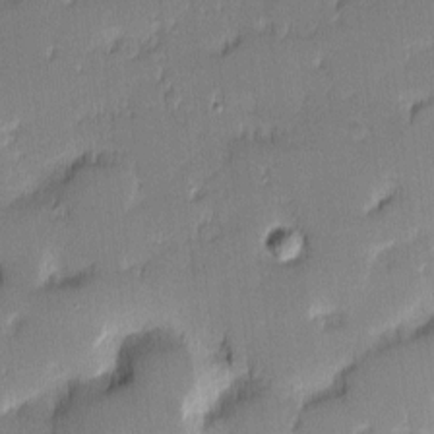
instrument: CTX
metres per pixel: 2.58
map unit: eHh
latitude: -2.1416
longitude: -83.2914
